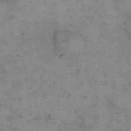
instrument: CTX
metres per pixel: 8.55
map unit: eHh
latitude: 15.2537
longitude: -67.0458
